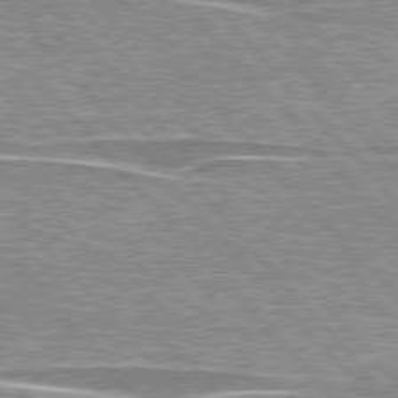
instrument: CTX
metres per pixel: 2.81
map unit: lApd
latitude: 76.3467
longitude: -80.8380
